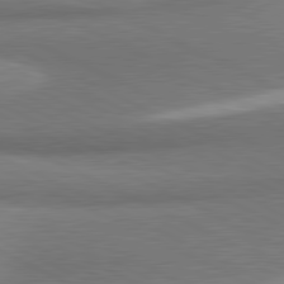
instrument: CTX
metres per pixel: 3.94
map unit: lApd
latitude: 81.1781
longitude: 164.8219
